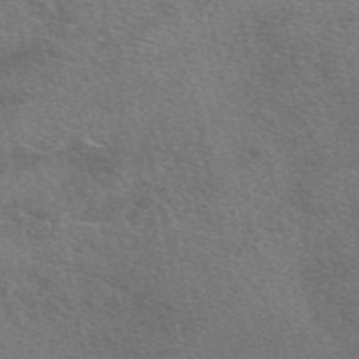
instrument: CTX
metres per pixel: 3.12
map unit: eAb
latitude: 49.3482
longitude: 115.3509
